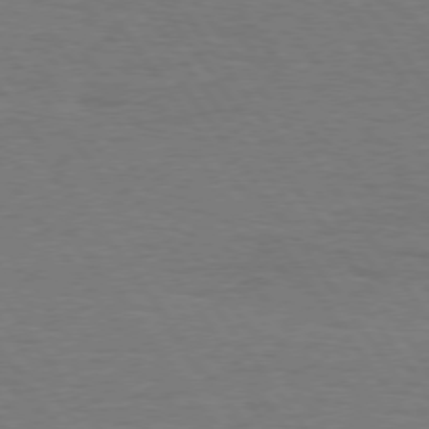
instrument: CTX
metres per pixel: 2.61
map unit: Hpe
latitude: 74.6302
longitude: -140.7813
